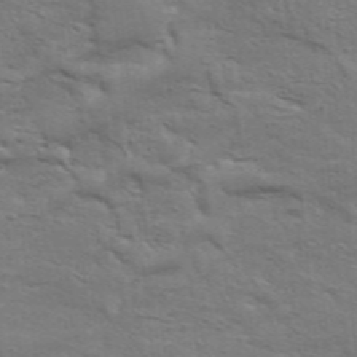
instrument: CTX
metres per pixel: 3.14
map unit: Aa
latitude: 33.1592
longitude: -135.7260
